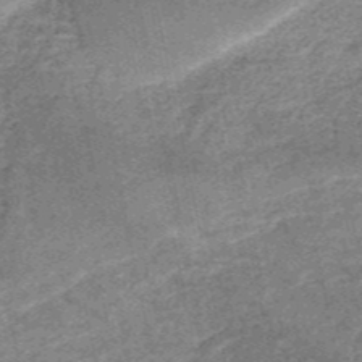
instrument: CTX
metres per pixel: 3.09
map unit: HNb
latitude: -52.8785
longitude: -49.3293
